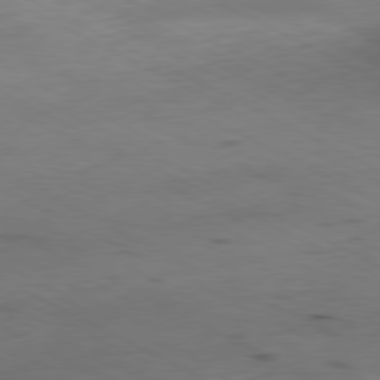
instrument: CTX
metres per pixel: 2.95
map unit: Ap
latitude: -80.7086
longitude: -70.0633
